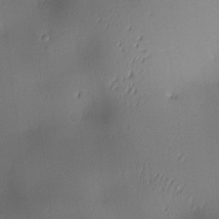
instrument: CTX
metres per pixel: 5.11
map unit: lAa
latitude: 2.6679
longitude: -115.9339
